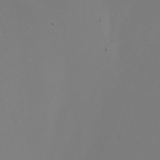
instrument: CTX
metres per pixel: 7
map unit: Nhu
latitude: -6.7463
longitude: -93.1403
